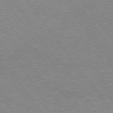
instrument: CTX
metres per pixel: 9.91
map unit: Hpe
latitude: 74.8947
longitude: -150.7057
